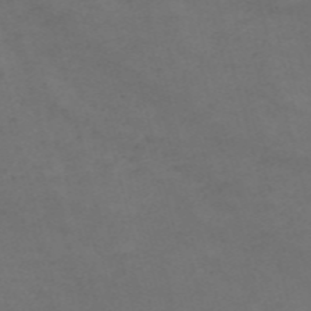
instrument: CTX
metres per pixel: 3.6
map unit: Nve
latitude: -57.7666
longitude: 52.8785
